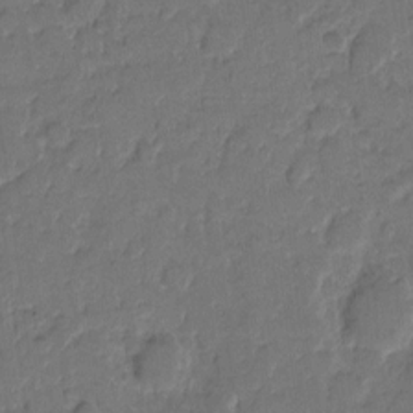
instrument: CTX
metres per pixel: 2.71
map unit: eHh
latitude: 8.8758
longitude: -64.1767
